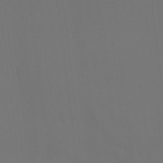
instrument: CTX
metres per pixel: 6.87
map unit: Ht
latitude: -4.1039
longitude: -60.6112
